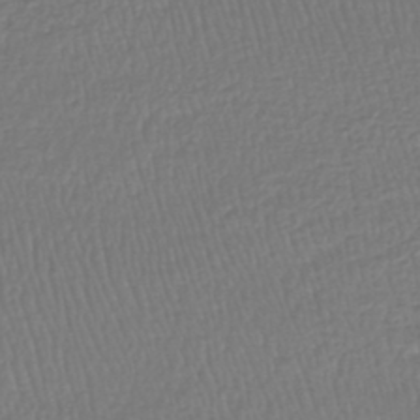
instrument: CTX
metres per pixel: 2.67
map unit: lHb
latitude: -43.5399
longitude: 70.0661
